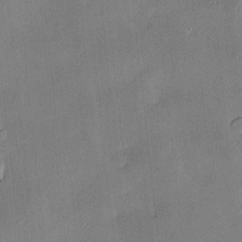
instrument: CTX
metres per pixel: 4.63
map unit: Hve
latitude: -10.6141
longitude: 175.5777
